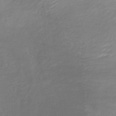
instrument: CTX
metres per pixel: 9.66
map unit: lHb
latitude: -38.1795
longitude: 72.0850
